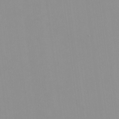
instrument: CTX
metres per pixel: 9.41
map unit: HNhu
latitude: -0.9164
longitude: -6.1767
